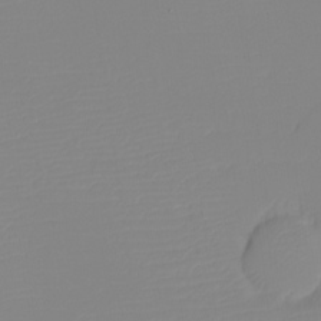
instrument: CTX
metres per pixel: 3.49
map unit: eHh
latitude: -5.8611
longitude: -86.0255
